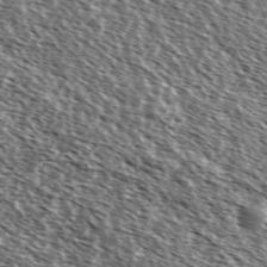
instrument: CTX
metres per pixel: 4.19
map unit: Ave
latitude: 37.2726
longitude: -112.1011
